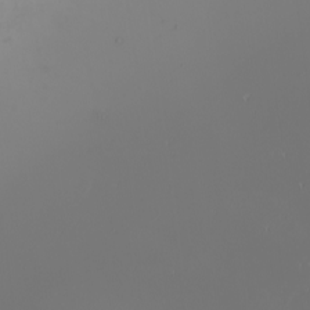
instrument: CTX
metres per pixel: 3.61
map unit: Nhu
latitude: -4.8975
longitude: -87.5749
